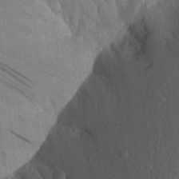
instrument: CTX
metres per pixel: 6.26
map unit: Aa
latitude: 22.0822
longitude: -139.3482
